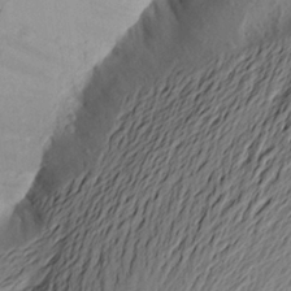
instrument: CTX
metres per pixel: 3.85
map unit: Aa
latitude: 23.2348
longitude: -149.0458
